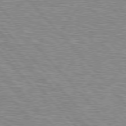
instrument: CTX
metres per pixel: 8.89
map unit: Hpe
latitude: 76.9891
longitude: -150.3089
